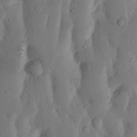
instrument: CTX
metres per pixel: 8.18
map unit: Nhu
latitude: 18.8002
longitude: -75.6505
